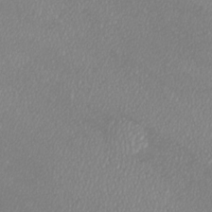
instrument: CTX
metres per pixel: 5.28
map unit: Htu
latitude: -6.0850
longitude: -73.4049
